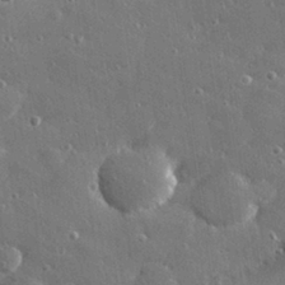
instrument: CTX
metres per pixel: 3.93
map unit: Hve
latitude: 28.2711
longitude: -90.4223
